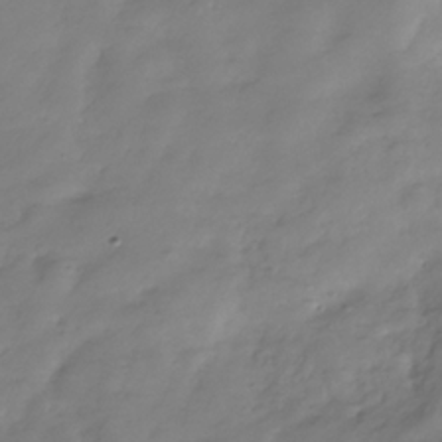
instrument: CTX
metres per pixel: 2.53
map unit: Hve
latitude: -31.6533
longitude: 90.1606
